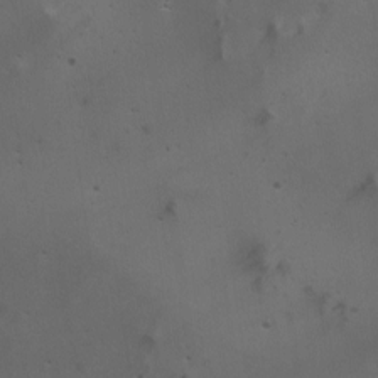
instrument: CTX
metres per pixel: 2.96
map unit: Nhu
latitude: -4.8786
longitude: -87.9528
